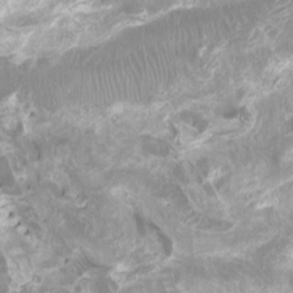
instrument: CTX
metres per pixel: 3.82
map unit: Htu
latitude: -7.2187
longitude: -49.3860
